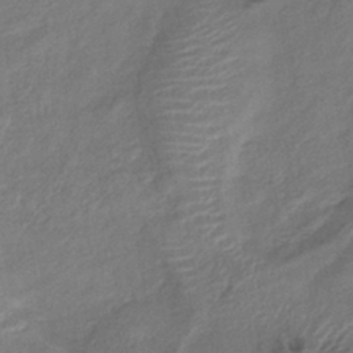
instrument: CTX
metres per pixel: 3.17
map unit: lHb
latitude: -40.5951
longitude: 77.8989
